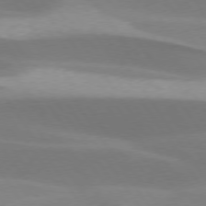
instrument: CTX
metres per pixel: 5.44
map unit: lApd
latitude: 75.4049
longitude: -66.9135
